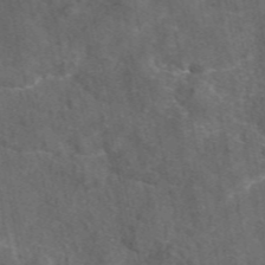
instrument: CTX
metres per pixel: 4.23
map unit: eAb
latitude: 47.8773
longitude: 111.4832
